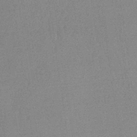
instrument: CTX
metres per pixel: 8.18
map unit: lHb
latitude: -36.2739
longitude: 68.5573
